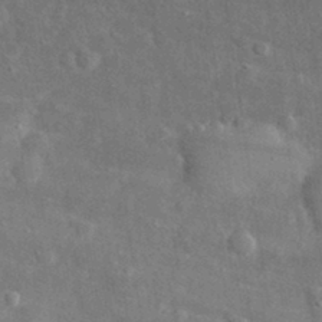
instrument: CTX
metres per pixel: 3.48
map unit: lHvf
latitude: 32.1578
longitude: -88.6113
